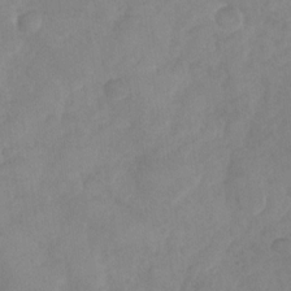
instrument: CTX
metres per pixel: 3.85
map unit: Nhu
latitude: -29.1809
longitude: -63.5371
